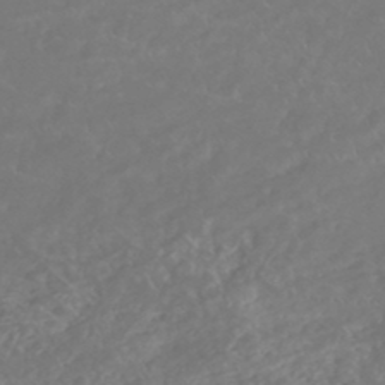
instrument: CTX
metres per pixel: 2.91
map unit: HNhu
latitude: -46.9919
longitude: 29.6533
